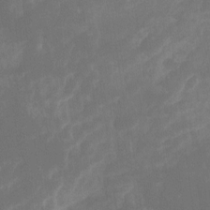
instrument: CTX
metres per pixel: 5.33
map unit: Ht
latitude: -14.1228
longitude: -57.9339
